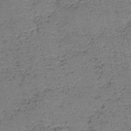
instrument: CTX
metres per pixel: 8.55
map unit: lHb
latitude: -42.9163
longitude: 79.5966
